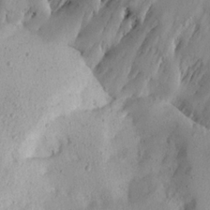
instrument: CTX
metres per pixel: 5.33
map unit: Aa
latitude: 19.5182
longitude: -144.8191
